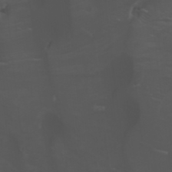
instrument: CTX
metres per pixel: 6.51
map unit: HNhu
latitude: 6.3467
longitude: 14.0472
